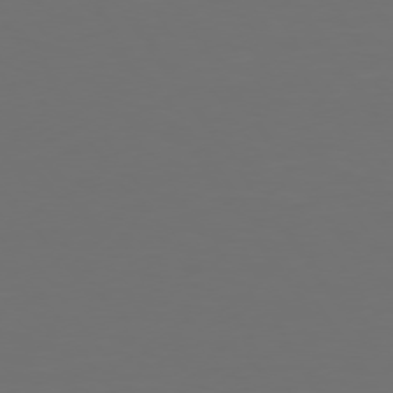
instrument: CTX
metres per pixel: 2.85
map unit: Hpe
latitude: 74.3656
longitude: -124.4790
